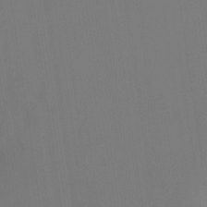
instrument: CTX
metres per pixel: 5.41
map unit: Nhu
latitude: -10.4251
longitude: -75.6694
